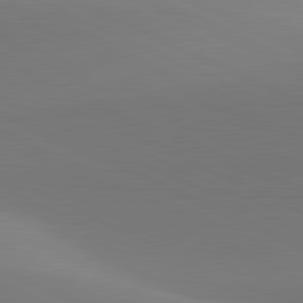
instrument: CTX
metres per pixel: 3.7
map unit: lApd
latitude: 81.4426
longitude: 145.0109
